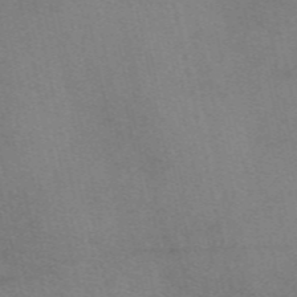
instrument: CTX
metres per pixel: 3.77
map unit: eAb
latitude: 48.9136
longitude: 113.3888
